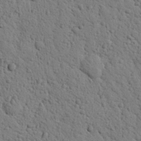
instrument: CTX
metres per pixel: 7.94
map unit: Nhu
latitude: 22.3467
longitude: -77.0080
